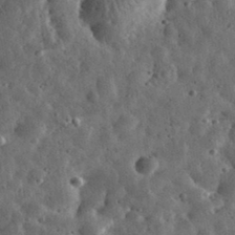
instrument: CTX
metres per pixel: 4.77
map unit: eHh
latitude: 33.9906
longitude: -79.4427
